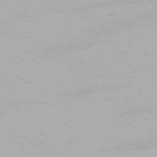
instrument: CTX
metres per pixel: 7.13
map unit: Ap
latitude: -78.9163
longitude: -96.0633
